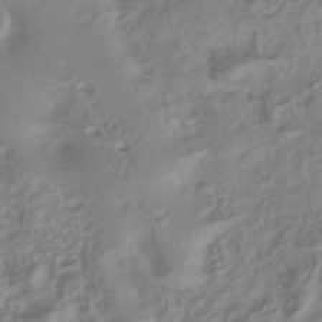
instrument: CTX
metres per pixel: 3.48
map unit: ANa
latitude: -38.3306
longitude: 96.2929
